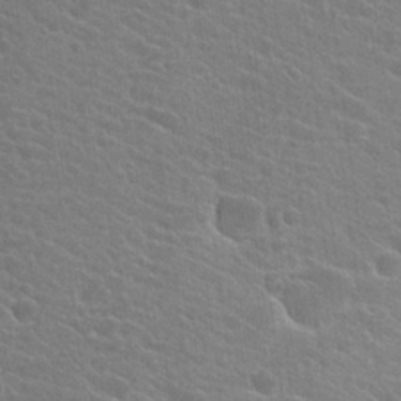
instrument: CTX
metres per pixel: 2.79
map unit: Hto
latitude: 24.2522
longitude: -40.6679
